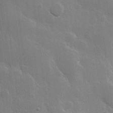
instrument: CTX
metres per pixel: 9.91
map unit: Hve
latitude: 22.9136
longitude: 148.7652
